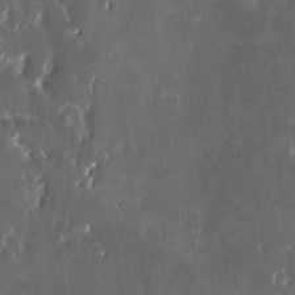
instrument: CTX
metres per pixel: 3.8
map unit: HNhu
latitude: 5.1781
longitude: 10.8219
